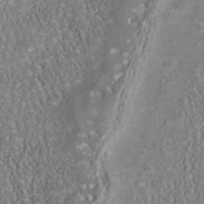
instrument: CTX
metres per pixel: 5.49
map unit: Nhu
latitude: -40.6518
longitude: -85.2726
